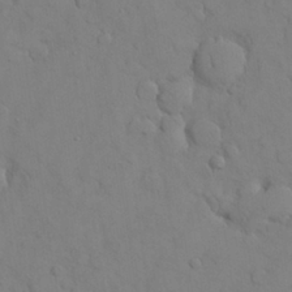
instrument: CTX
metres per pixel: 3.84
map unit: Nhu
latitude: 28.4223
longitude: -72.6491
